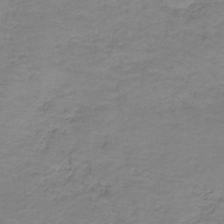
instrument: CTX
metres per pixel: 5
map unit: HNb
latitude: -38.3873
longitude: 50.8030
